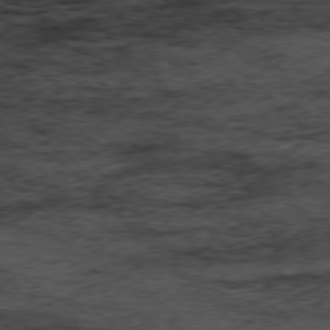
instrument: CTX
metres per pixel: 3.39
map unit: Hpe
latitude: -77.5210
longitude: 13.1242
